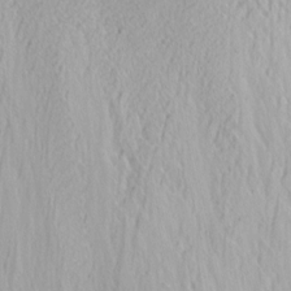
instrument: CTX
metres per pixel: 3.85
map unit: Nhu
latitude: -1.6911
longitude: -73.5938
